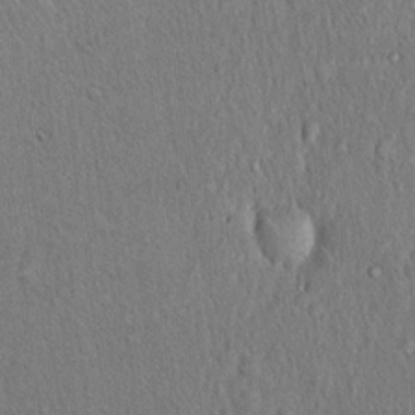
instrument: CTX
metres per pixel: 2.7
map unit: Hto
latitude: 18.5168
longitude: -61.0080
